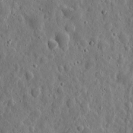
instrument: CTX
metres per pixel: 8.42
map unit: eHh
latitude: 10.9136
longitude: -73.5938
